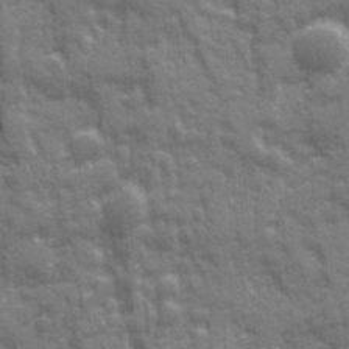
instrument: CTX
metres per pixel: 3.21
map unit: Ave
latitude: 20.1956
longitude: -133.5371
